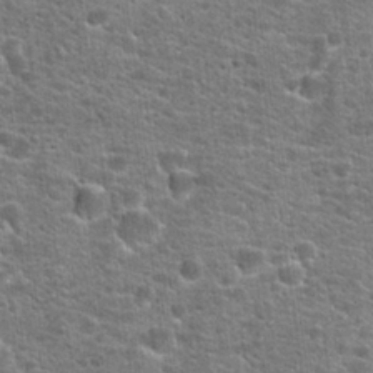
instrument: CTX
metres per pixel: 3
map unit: Hto
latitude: 21.6316
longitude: -44.3845
